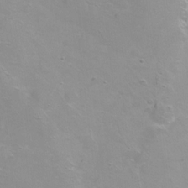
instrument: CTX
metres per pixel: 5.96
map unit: Ht
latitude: 0.5545
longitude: -46.0255
